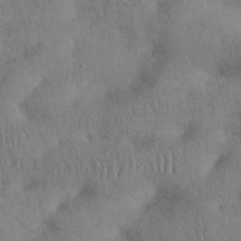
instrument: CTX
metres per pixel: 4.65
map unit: Nhu
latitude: 27.4049
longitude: -69.6505
